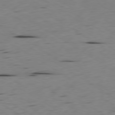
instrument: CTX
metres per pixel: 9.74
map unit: Ap
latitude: -79.7477
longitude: -100.4790
